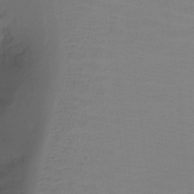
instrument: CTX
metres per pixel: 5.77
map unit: Ht
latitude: -16.1795
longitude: -49.3671
